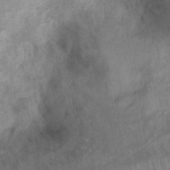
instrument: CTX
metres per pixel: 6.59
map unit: Ht
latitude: 3.0458
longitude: -26.8569
